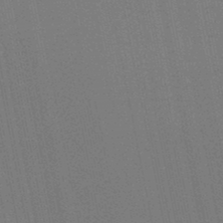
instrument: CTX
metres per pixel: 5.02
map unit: lHb
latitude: -46.6518
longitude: 77.8800
